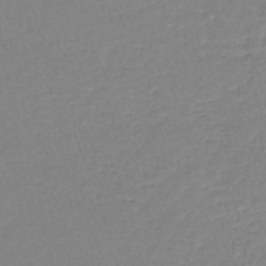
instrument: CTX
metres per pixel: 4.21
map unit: lHb
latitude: -44.4062
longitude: 58.8030
